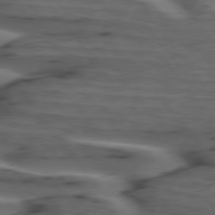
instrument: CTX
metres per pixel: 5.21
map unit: lApd
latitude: 75.3482
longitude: -71.1025
